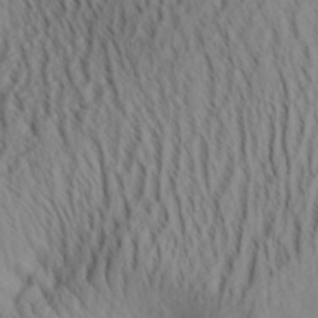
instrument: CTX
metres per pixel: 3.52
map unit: Aa
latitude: 31.9528
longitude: -141.7071
